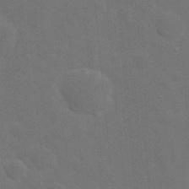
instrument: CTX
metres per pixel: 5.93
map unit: eHh
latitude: 19.7071
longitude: -64.2900
